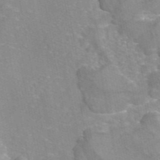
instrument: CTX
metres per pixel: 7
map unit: eAb
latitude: 45.6316
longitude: 105.6155
